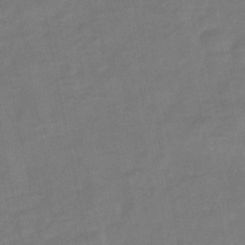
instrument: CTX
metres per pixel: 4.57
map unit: eHb
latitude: -45.6722
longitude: 87.6911
